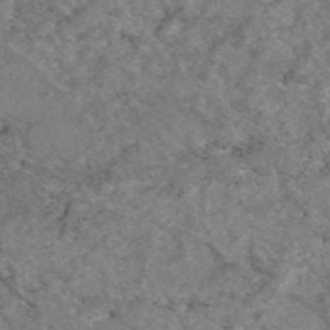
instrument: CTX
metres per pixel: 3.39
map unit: eAb
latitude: 47.6505
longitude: 112.7274
